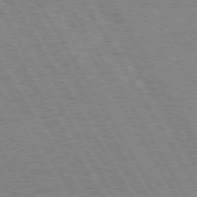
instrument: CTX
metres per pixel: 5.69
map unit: Hpe
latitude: 74.3089
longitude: -135.4426
